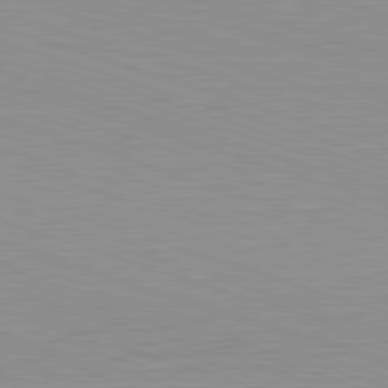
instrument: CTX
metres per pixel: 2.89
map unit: Hpe
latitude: -82.7463
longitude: 6.5573
